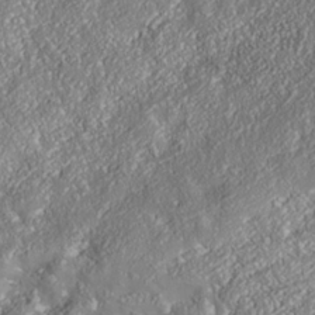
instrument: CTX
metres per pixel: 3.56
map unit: Nhe
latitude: -37.5777
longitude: 138.2362
